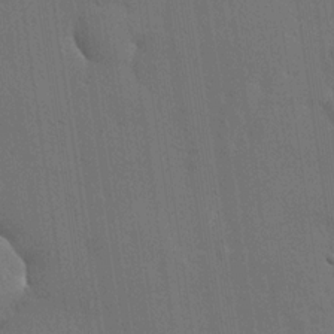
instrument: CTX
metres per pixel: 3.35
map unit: lHvf
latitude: 19.6882
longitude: 141.8233
